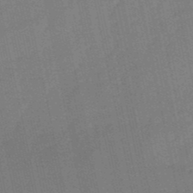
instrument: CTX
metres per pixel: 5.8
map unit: lHb
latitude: -50.8975
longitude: 79.6721
